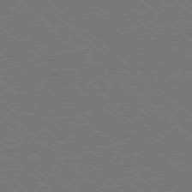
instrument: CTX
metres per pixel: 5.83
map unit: Ap
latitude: -78.3117
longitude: -84.1767
